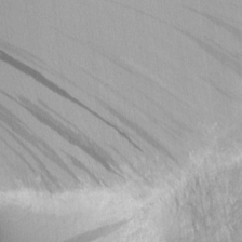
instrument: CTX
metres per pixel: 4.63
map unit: Nhu
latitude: -5.1998
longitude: -150.4223
